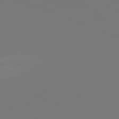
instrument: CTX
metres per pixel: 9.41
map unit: lApd
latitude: 82.1199
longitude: 146.4251
